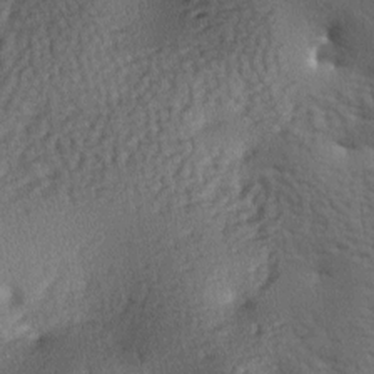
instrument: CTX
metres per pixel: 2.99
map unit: lAa
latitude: -7.4832
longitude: -125.5371
